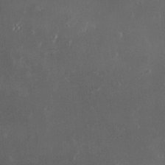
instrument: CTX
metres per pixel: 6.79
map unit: HNhu
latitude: 1.9906
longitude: 6.2928
